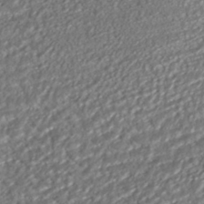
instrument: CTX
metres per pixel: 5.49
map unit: ANa
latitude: -41.9556
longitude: 109.3699
